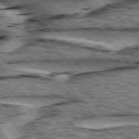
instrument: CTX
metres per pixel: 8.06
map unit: lApd
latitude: 76.2900
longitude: -71.3104
